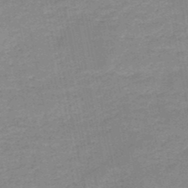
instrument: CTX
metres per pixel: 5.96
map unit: HNb
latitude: -50.0850
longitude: -40.7624
